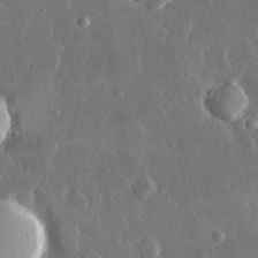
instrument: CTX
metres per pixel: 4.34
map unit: lHvf
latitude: 30.9892
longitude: -92.9135
